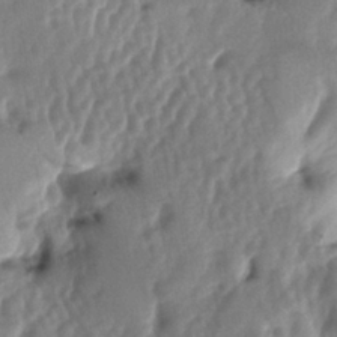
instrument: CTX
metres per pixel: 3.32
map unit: lAa
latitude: -5.5966
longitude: -126.5735
